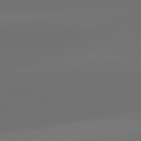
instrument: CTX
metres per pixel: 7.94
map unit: lApd
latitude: 82.1766
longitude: -153.2537
